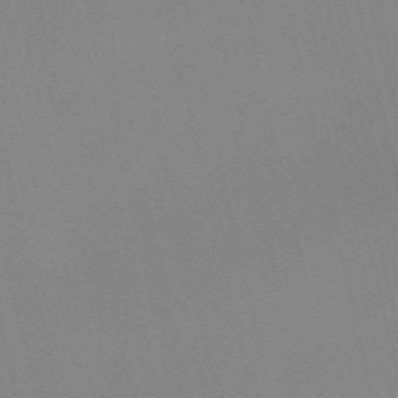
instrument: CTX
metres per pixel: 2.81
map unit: Nve
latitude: -57.7666
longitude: 63.0486
